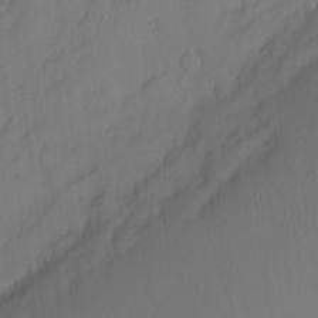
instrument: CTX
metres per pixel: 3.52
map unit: eHh
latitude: 5.8205
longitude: -75.9150
